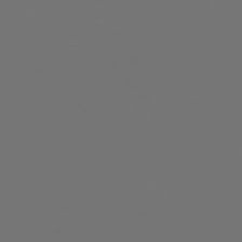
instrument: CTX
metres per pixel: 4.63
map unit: Ap
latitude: -77.2754
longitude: -62.3845
